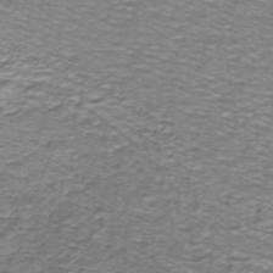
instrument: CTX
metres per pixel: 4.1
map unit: lHb
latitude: -40.4818
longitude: 56.0094
